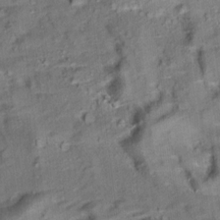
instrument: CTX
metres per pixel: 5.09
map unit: Aa
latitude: 10.8191
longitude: -141.6316
